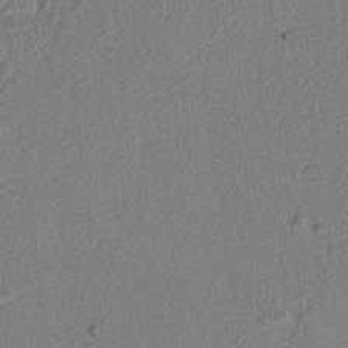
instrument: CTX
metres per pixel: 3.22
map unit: lAvf
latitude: 6.6113
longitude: 168.0661
